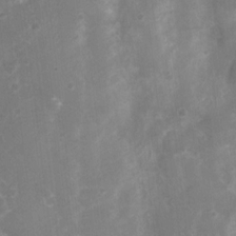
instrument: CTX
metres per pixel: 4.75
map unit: Nhu
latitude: 5.2726
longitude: -17.1403
